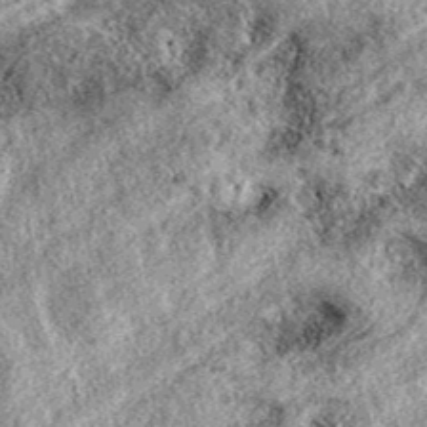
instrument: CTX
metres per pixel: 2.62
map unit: eAb
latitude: 38.8947
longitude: 111.4077
